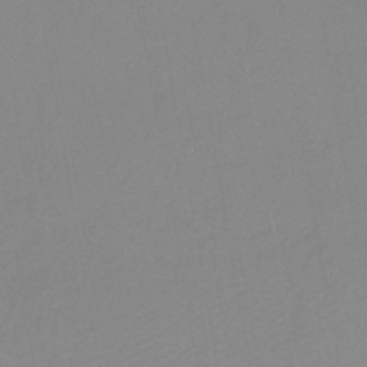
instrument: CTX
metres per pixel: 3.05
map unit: HNb
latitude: -35.4454
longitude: 51.5966
